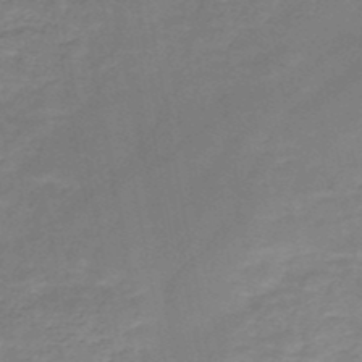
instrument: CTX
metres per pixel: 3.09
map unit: HNb
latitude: -49.2943
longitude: -39.5938
